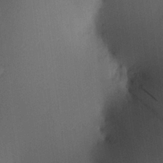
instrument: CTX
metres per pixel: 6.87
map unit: HNhu
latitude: 13.0270
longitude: 11.1431
